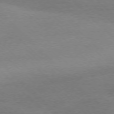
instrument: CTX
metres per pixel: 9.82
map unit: Ap
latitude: -77.3888
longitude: -86.7813
